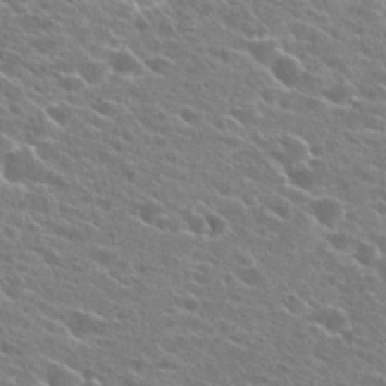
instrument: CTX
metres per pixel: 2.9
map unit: Hto
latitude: 24.3656
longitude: -41.1214
